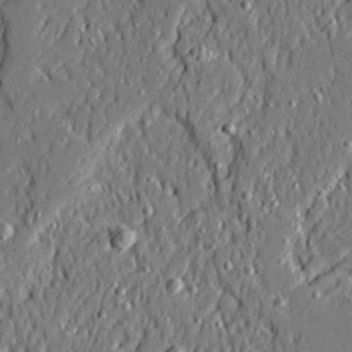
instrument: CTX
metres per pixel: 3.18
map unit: Ave
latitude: 21.1214
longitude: -127.9906
